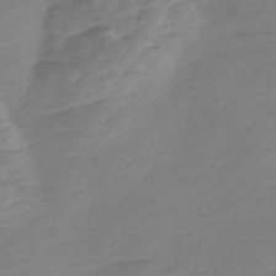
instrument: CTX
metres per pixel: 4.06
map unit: Nve
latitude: -57.3887
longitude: 57.2943
